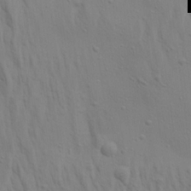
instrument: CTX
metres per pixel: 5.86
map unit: Aa
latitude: 20.7247
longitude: -143.0459
